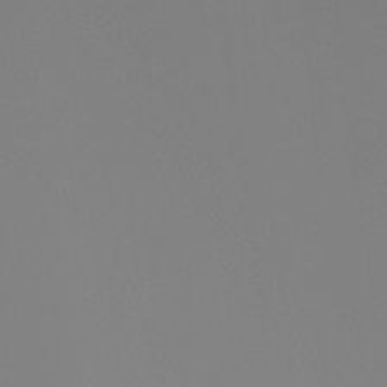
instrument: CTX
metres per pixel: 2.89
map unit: Ht
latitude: -4.5951
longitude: -61.3859
